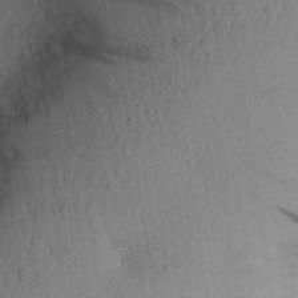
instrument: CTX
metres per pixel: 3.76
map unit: Aa
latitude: 28.9325
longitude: -145.7072
